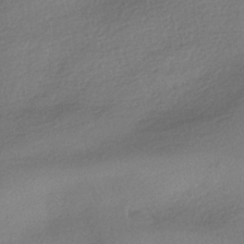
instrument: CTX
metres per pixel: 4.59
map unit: HNhu
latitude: -41.5588
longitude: 95.3131
